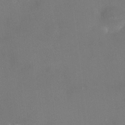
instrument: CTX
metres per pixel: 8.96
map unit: HNhu
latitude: 6.5546
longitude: 7.8611
